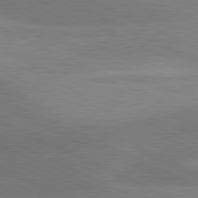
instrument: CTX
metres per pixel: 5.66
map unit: lApd
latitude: 81.0269
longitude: 125.5777
